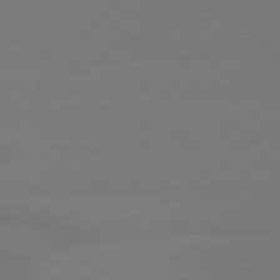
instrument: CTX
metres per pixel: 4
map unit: Hpe
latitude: 78.8569
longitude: -131.0837
